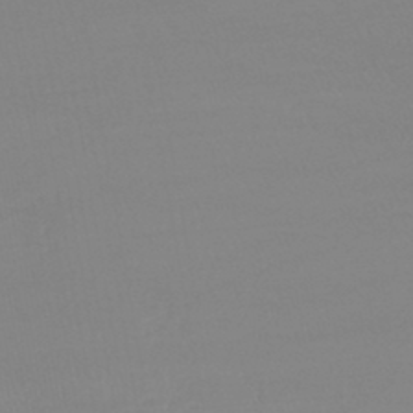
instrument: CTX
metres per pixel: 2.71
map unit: lHb
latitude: -44.8219
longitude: 72.2739
